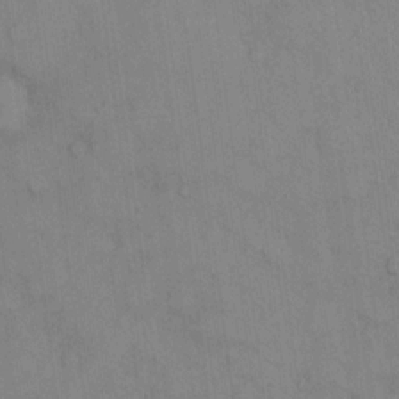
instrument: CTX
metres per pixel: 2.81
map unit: eHh
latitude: 13.5749
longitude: -62.4223
